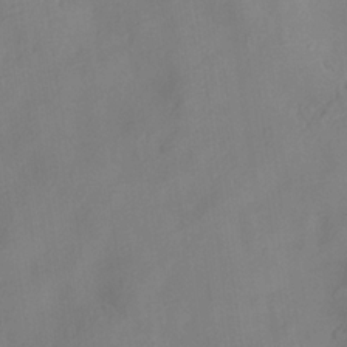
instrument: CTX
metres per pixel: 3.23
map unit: Hve
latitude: -33.3132
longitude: 92.5952
